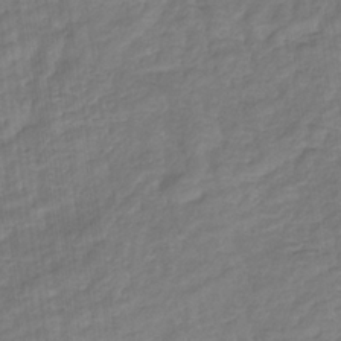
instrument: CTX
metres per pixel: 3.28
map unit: eHb
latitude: -32.7841
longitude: 73.1998
